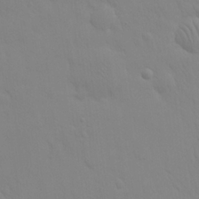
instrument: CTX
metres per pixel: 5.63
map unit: eHh
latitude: 25.1403
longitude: -65.6694
